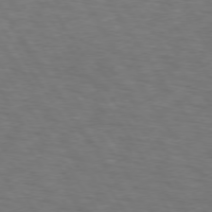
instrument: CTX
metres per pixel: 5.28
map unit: lApd
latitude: 74.1389
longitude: -74.1767
